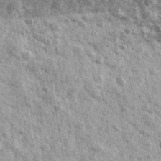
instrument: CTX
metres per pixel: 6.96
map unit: Ave
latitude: 40.3845
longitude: -106.4412
